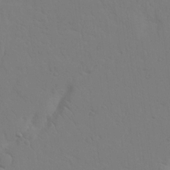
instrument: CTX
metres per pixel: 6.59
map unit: Nhu
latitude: 22.5924
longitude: -73.7450
